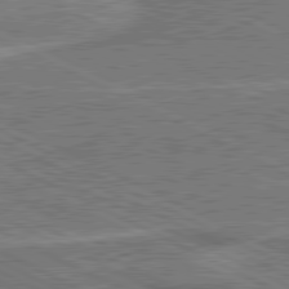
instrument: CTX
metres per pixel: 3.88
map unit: lApd
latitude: 80.8191
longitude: 140.5196
